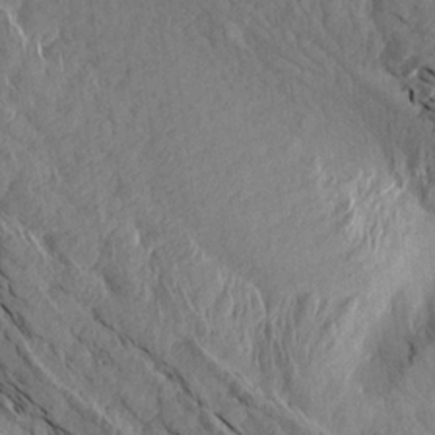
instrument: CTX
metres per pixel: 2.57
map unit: Aa
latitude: 15.1215
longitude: -146.0255
